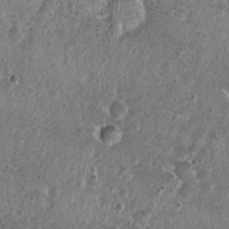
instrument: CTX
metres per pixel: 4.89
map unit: Nhu
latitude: 0.7246
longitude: -16.0822
